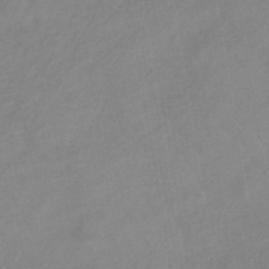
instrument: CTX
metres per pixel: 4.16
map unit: lHb
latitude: -37.3887
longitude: 72.0472
